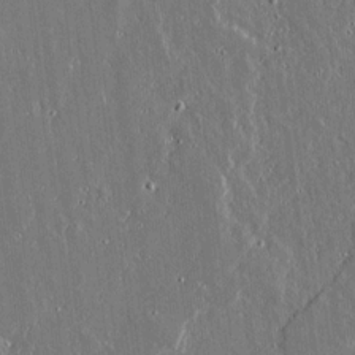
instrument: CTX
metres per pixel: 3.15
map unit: lAvf
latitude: 14.4412
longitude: -128.9325
